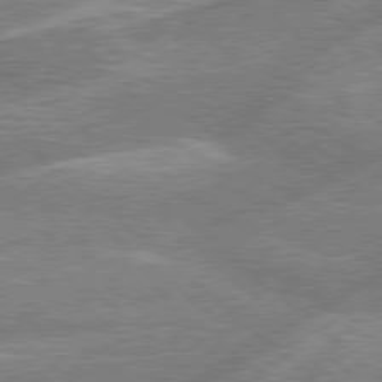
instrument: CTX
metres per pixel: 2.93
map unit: Hpe
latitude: 78.4223
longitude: -157.5182
